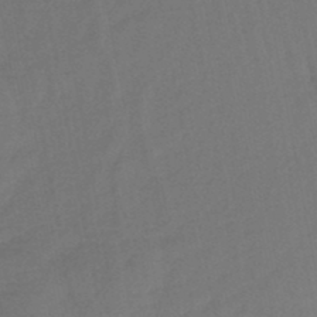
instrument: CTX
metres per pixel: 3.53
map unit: eHb
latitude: -46.1039
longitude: 80.7652
